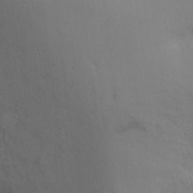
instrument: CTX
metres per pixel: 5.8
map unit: Ht
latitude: -15.1809
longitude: -40.7624
